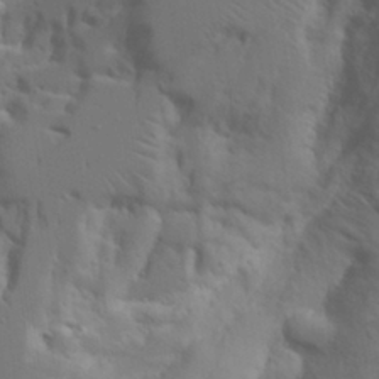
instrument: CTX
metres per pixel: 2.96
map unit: Aa
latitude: 21.8395
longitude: -124.5545
